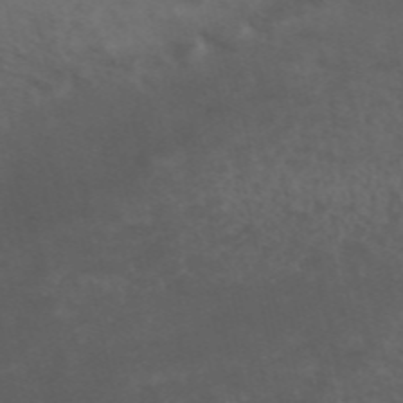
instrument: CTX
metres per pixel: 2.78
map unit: ANa
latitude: 49.7639
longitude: -71.8205
